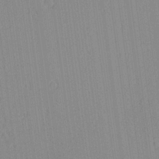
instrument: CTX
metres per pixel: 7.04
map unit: Aa
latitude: 21.6316
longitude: -139.2159
